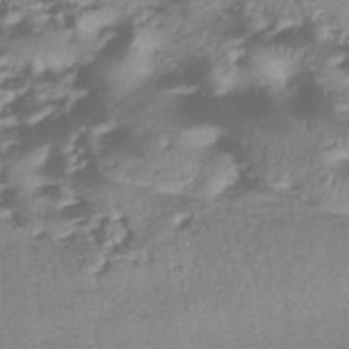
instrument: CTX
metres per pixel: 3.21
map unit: eHb
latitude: -43.7288
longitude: 81.7856
